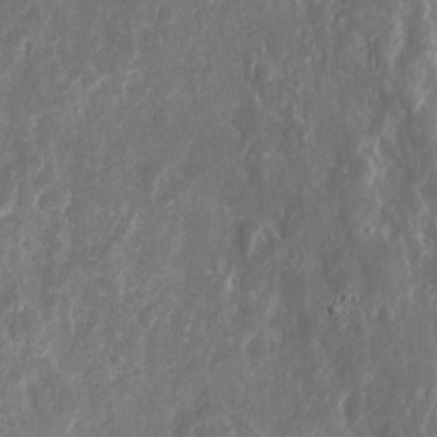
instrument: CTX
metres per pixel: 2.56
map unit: eHh
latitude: 10.0822
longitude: -72.1389
